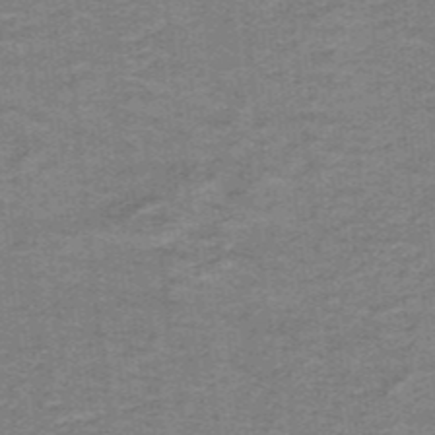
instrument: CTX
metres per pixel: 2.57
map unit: lHb
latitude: -41.1431
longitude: 54.6897
